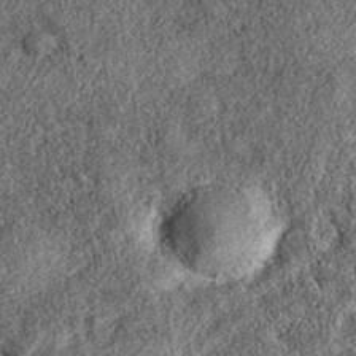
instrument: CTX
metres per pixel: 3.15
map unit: eAb
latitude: 36.8569
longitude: 107.2943
